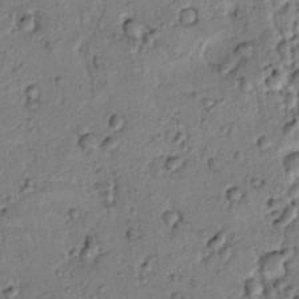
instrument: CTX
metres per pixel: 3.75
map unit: lAvf
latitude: 5.5182
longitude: 160.3495
